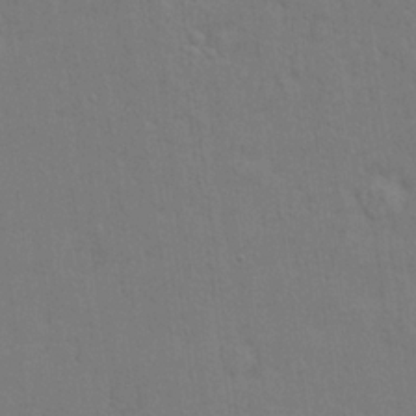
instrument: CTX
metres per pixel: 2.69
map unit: lHvf
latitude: 22.3278
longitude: 142.3684
